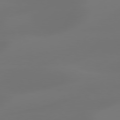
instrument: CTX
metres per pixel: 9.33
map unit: Hpe
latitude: 78.3656
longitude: -128.2522
